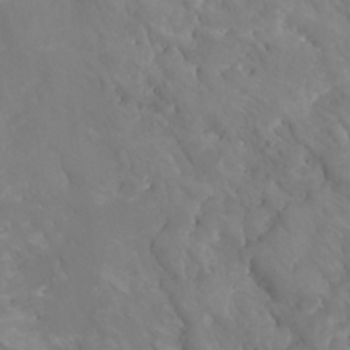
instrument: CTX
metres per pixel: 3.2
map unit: Nhu
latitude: -6.5196
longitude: -77.1214
